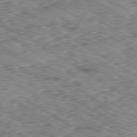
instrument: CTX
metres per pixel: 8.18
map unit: Ap
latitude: -80.3495
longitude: -49.2348
